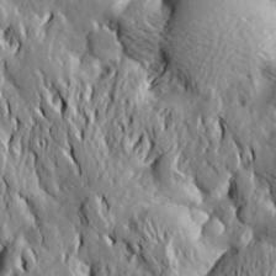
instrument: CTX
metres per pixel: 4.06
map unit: Aa
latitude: 19.9150
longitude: -149.9717
